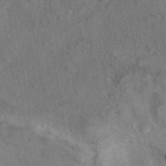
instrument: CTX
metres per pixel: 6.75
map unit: eAb
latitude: 41.4048
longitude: 104.4440
